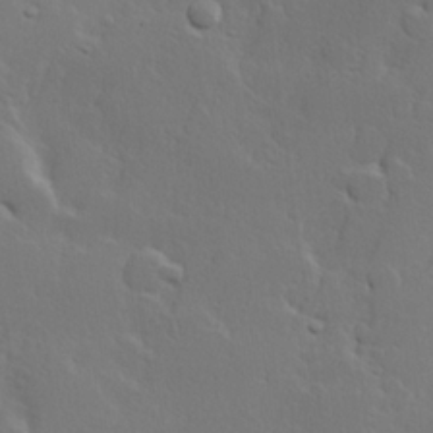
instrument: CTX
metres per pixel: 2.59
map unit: Hve
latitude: 23.6127
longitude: 145.6155
